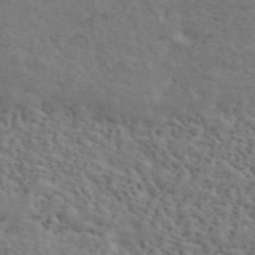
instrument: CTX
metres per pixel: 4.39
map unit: ANa
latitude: 49.2726
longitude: -79.5560
